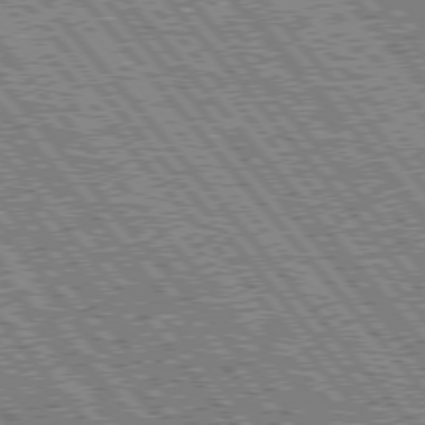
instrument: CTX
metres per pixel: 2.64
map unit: Hpe
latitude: 76.3845
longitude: -170.5357
